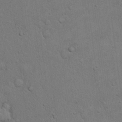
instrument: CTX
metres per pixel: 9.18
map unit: eHh
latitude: 19.1592
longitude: -61.1970
